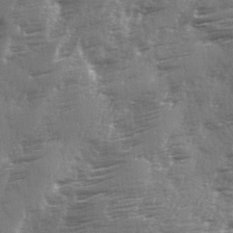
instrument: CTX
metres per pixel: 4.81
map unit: Ave
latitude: 2.0444
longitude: -111.2159
